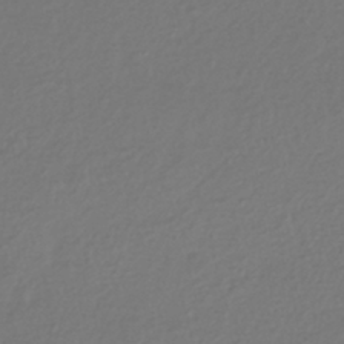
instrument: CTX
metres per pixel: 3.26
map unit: HNhu
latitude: -42.6896
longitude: 96.8030
